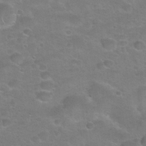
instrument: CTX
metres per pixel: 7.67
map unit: Hto
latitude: 22.7813
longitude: -50.1200
